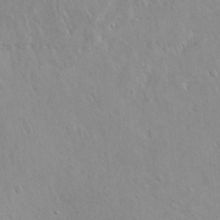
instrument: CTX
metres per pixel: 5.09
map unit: Hto
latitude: 9.8395
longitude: -35.2537
